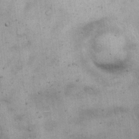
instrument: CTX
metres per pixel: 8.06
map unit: Hto
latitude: 14.0633
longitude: -60.4601
